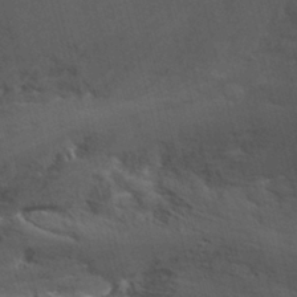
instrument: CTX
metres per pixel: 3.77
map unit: Ht
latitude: 0.4979
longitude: -32.3467
